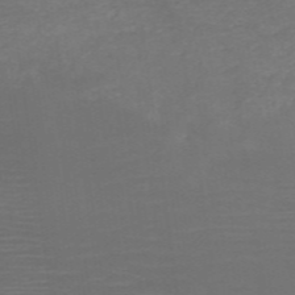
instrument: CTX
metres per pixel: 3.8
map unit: HNb
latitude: -50.1606
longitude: -45.4237
